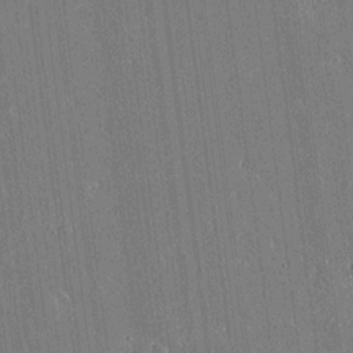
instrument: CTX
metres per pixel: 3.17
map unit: lAvf
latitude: 14.8191
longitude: -128.5923
